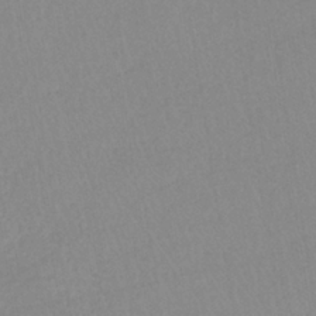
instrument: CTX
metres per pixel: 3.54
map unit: lHb
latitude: -34.7463
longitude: 72.8597
